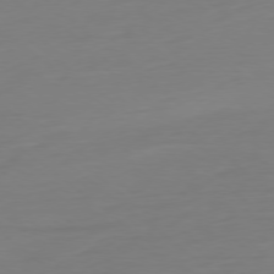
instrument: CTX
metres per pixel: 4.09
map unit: Ap
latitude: -78.5951
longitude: -76.5923
